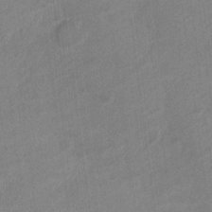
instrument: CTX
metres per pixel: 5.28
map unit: Nve
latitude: -18.8786
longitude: 108.1984
